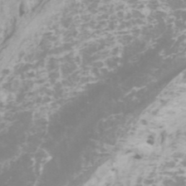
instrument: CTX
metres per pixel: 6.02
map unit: Htu
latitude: -6.1039
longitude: -72.9136
